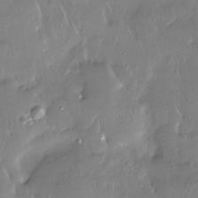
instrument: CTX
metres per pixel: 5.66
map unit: Nhe
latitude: -27.5021
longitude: -110.4979
